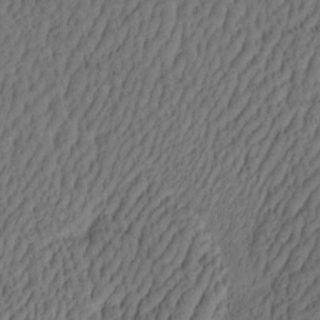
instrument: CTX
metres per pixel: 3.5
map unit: eHh
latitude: -2.9541
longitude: 17.1054
